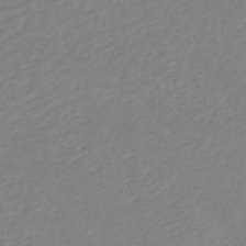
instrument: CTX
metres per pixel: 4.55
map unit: lHb
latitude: -45.9556
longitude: 73.6155
